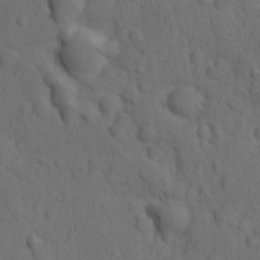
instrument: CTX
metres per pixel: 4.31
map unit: Ave
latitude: -9.8422
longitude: -119.3859
